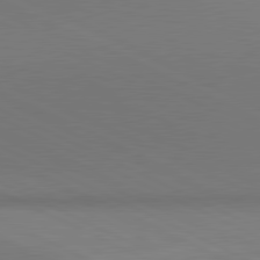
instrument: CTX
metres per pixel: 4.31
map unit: lApd
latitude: 81.0458
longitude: 144.6896
